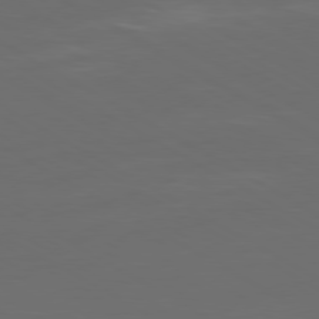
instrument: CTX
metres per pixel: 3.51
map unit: Ap
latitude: -80.6519
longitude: -60.4601
